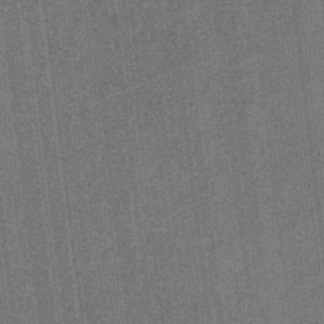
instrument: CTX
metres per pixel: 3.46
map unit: eHb
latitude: -31.8800
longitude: 73.8989
